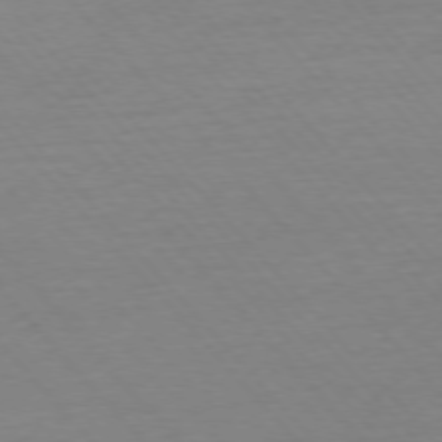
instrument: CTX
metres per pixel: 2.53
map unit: Ap
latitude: -76.4251
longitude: -93.2537
